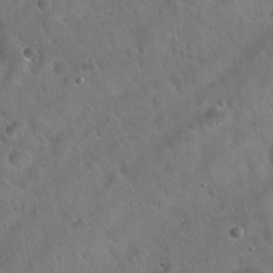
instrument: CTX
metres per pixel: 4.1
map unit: Hto
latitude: 22.3656
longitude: -54.8002
